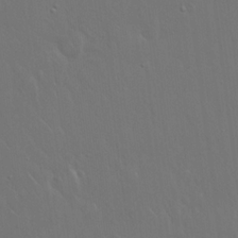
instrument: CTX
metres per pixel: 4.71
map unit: Hto
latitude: 18.1766
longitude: -56.5923
